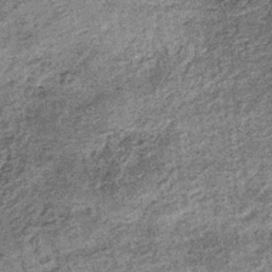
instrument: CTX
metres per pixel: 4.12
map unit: lHb
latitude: -36.6329
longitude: 66.4062
